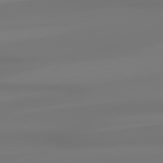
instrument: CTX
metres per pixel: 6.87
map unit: lApd
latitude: 79.0648
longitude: -136.2901
